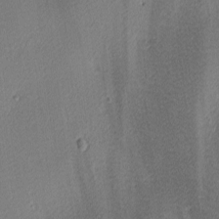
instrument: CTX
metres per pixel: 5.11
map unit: lAa
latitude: 3.0269
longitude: -115.7638
